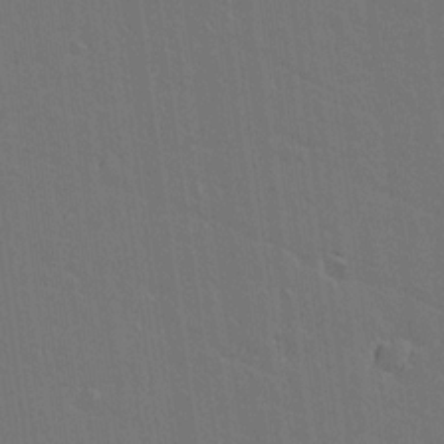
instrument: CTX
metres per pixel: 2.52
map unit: lAvf
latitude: 15.4616
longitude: -126.9514
